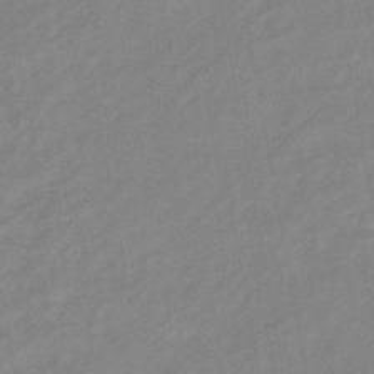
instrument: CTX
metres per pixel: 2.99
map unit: eHb
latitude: -40.5951
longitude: 82.4629
